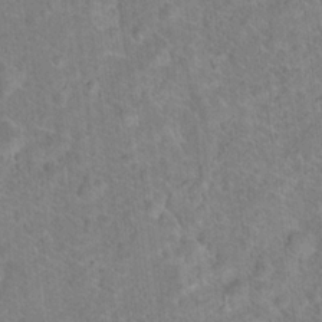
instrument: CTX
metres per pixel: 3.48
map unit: Hto
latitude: 17.7261
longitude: -43.4238
